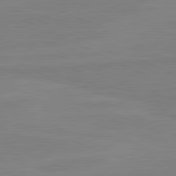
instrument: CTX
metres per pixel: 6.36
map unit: lApd
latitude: 81.6883
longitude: 167.6722
